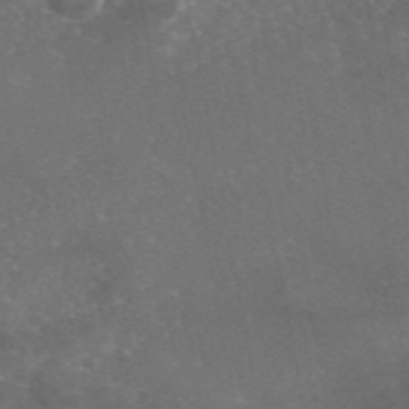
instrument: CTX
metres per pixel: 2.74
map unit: eAb
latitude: 46.0633
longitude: 115.1431
